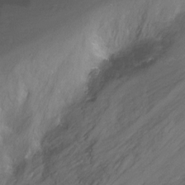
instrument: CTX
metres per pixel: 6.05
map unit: Nhu
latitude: -17.1243
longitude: -48.8380
